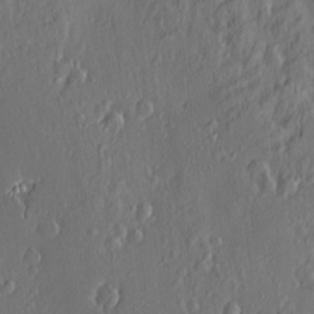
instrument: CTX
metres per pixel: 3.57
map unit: Nve
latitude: -7.3131
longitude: 173.8233
